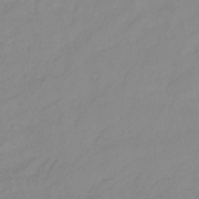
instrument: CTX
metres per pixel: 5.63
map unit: lHb
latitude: -34.5574
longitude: 70.2551
